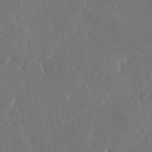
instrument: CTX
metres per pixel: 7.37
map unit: Ave
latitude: 15.7450
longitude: -139.8016
